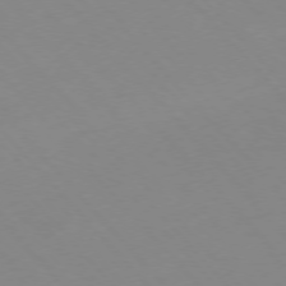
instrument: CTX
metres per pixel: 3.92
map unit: Hpe
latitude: -76.6330
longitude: -19.6127
